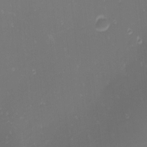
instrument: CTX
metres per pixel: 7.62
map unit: eHh
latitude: -1.3510
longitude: -80.4979
